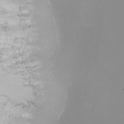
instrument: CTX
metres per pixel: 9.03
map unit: Nhu
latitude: -8.8597
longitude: -80.1578
